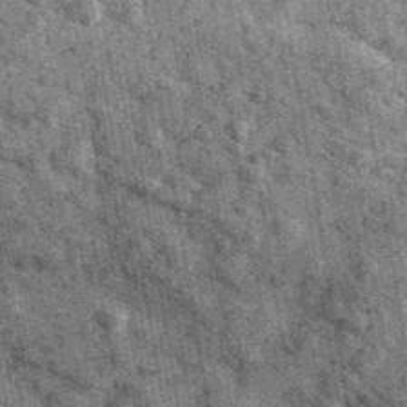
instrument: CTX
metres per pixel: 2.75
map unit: Ave
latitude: 40.3089
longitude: -107.3482
